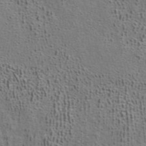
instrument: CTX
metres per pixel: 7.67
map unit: ANa
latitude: 39.7072
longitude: 22.4251
